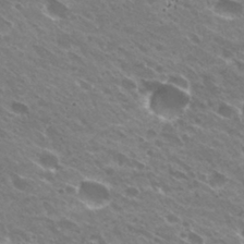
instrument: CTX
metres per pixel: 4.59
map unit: Hto
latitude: 31.5371
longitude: -43.2348
